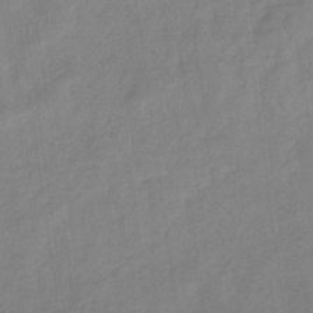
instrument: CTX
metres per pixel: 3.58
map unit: HNb
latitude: -31.0297
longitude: 62.1983
